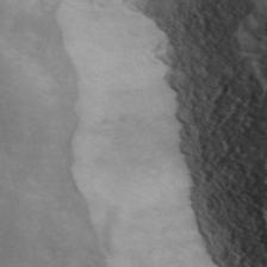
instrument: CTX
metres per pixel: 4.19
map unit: ANa
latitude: 47.4427
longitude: -84.0444
